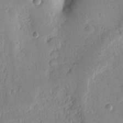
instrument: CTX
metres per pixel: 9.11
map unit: Nhu
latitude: 15.6883
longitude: -78.7813
